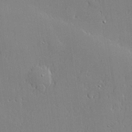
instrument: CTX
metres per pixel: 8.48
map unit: lHvf
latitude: 20.6302
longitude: 143.4076
